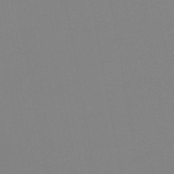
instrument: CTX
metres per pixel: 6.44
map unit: HNb
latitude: -45.8422
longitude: -44.6301
